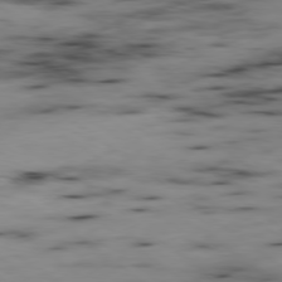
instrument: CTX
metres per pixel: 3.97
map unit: Ap
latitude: -79.2942
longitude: -73.6694
